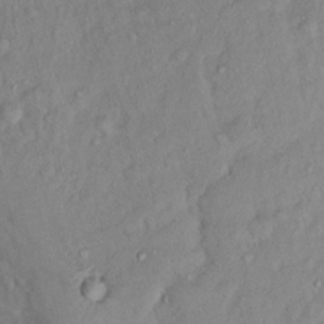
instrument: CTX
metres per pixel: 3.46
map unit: Nhu
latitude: 14.1956
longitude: -29.1970
